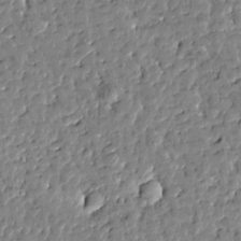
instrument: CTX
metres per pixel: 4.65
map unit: Htu
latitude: -0.2740
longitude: -178.3845
